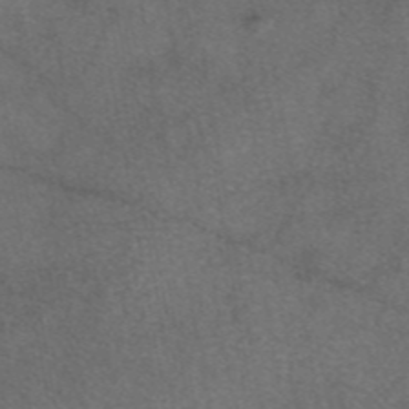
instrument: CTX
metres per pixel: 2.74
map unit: eAb
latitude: 46.8758
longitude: 108.2550
